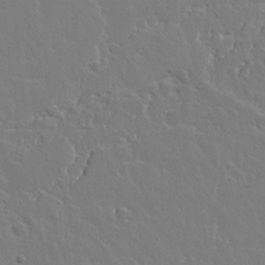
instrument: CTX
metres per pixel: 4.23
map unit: lAvf
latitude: 15.2726
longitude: -126.2334
